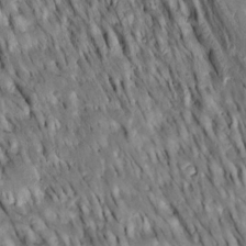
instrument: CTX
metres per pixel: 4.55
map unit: Htu
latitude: -2.6707
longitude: 149.8045
